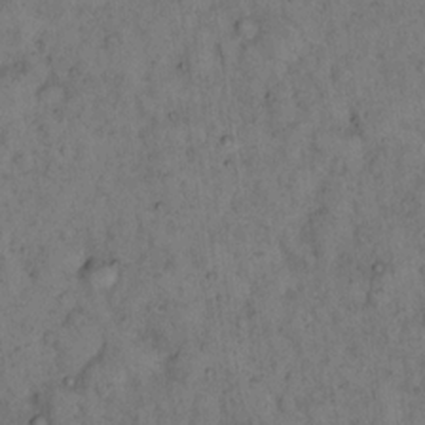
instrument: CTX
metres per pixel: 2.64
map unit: eHh
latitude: 15.9339
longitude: -64.1011
